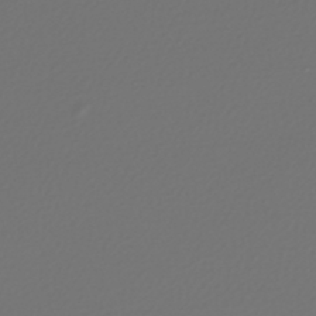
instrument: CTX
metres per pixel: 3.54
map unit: lHb
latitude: -43.8989
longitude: 72.2361
